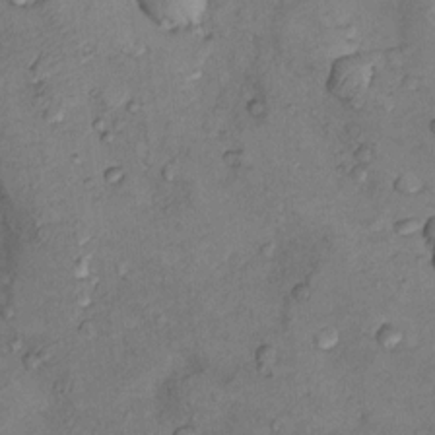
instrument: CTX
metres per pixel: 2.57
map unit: Nhu
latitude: 8.9514
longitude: -25.3859
